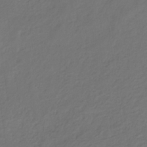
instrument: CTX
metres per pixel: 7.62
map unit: eHb
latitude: -29.8611
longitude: 68.3684
